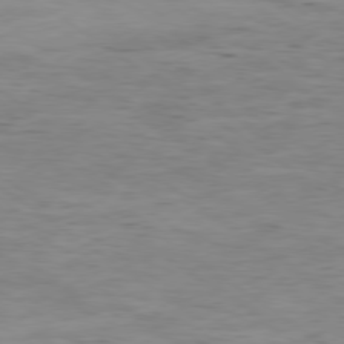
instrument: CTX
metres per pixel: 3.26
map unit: Ap
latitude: -79.3131
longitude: -101.4804
